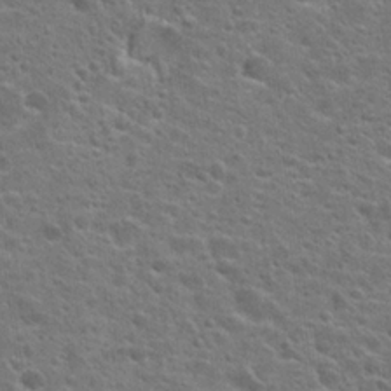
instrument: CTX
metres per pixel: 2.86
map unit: Hto
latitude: 23.8016
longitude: -47.0648
